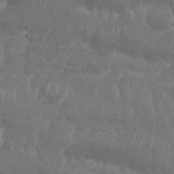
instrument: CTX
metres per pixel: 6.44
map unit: Nhu
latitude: 25.7449
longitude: -61.3670
